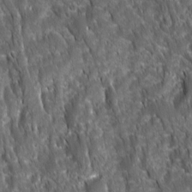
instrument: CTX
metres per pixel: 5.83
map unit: Ave
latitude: 15.8017
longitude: -133.1970
